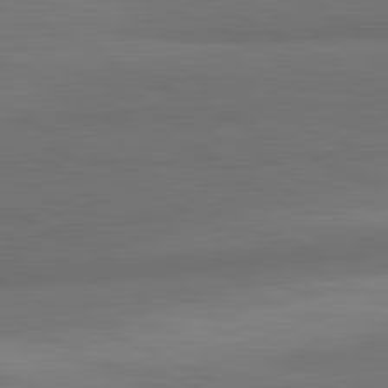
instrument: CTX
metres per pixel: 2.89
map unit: lApd
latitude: 82.1766
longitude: 158.6707
